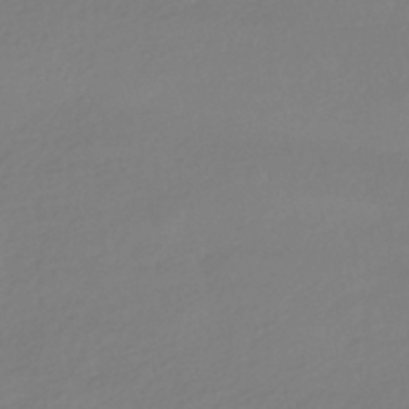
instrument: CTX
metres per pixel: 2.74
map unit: HNhu
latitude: -41.3698
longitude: 96.5763
